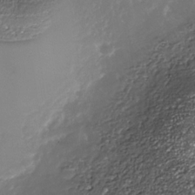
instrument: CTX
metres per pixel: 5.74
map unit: Nhe
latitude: -35.7100
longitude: -87.7072
